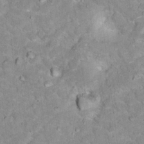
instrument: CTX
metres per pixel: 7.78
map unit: Hto
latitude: 17.4237
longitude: -35.8583
